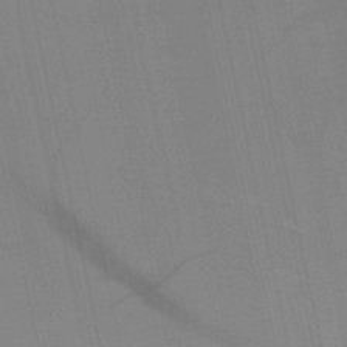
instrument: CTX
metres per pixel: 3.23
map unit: HNb
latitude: -48.1606
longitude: -47.7828
